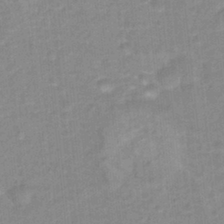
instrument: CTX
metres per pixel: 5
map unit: Hto
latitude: 16.1578
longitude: -35.1025
